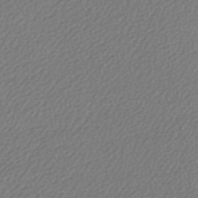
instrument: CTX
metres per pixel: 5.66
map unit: lHb
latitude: -43.7477
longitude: 78.7652
